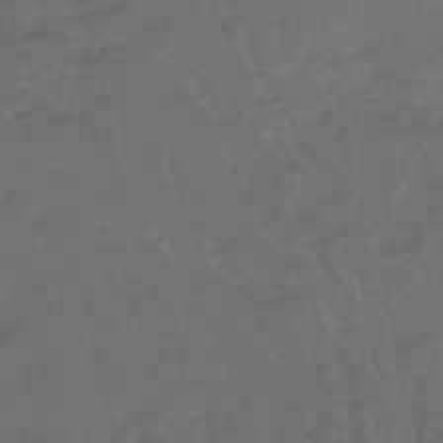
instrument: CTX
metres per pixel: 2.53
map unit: eHh
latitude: -44.2551
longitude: -28.6679
